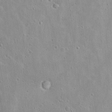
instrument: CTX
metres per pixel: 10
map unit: Hto
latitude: 16.2712
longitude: -37.8017
